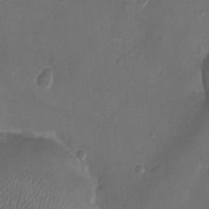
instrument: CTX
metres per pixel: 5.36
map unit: Ht
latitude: -2.4251
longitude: -20.1767
